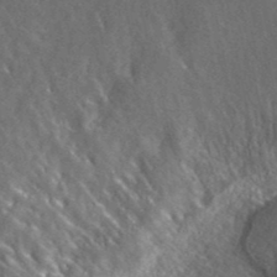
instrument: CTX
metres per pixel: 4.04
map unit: ANa
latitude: 40.2522
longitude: -89.3860
